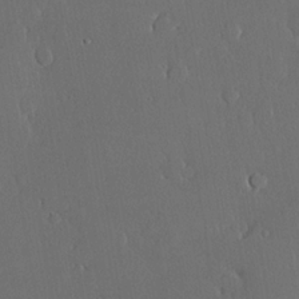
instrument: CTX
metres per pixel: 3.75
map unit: lHvf
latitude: 20.1767
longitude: 145.1242
